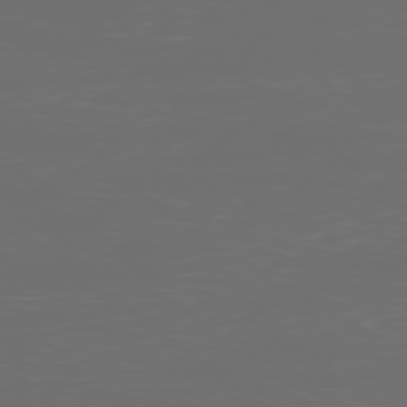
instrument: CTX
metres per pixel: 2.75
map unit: Ap
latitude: -78.8408
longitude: -68.8380
